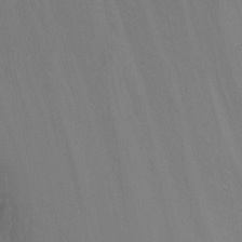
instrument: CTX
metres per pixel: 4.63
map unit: Nhu
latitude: -7.4454
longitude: -90.0444
